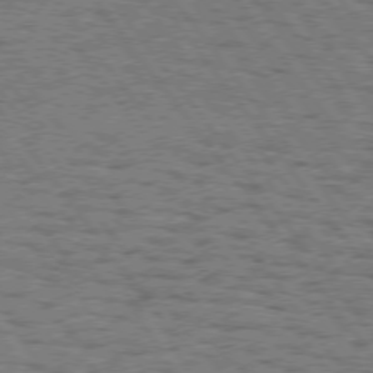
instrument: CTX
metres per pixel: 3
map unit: Hpe
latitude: 74.4412
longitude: -135.2537
